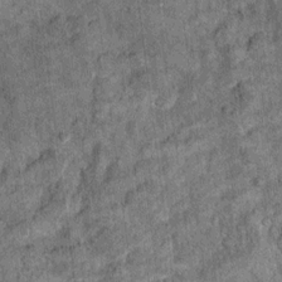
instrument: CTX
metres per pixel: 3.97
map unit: Ht
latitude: 11.3482
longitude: -38.3656
